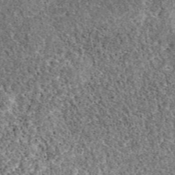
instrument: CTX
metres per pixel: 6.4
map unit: eAb
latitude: 38.6679
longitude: 110.4251
